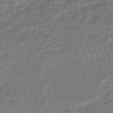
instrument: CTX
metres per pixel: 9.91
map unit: lHb
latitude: -44.6141
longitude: 79.7855
